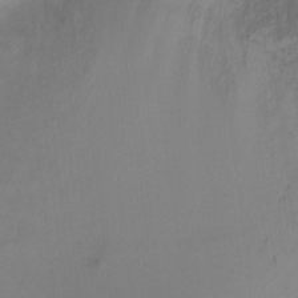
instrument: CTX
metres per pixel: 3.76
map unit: Ht
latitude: -6.0283
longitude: -28.2144
